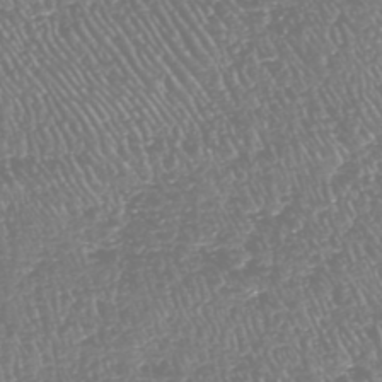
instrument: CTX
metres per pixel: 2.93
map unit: HNhu
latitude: -48.1039
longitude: 29.1053
